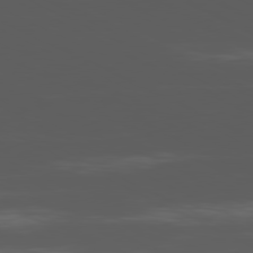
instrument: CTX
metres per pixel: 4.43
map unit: Ap
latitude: -80.9920
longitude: -62.4223
